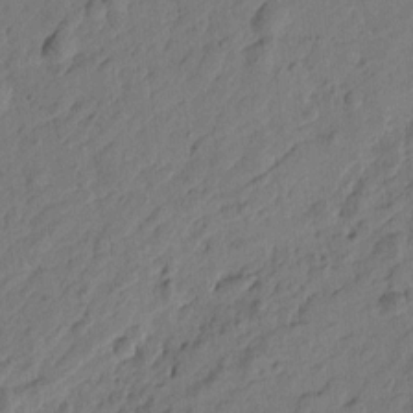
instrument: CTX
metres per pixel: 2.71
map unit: Htu
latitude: 0.1955
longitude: -175.4049
